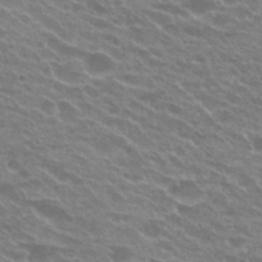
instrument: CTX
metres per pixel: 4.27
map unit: Hto
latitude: 24.1011
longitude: -36.9703
